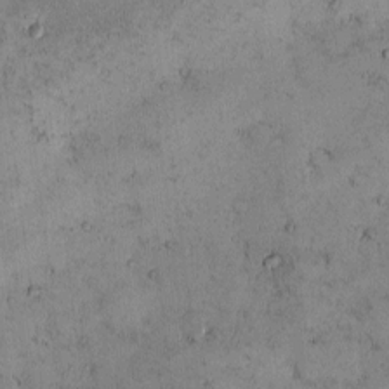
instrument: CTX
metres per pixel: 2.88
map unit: eHh
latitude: -1.1620
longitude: 19.4832
